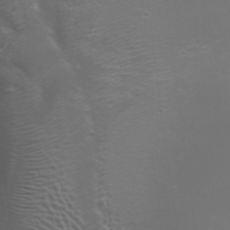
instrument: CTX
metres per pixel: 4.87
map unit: Nhu
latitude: 28.4601
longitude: -66.7057
